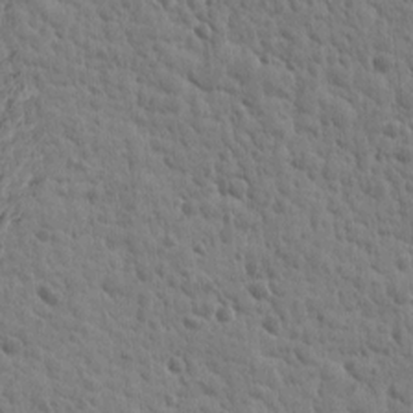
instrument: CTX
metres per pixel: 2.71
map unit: Htu
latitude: 2.1011
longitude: -178.5546
